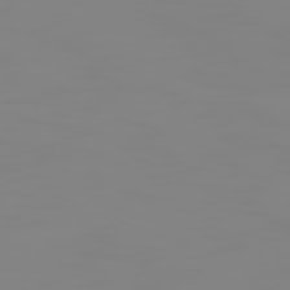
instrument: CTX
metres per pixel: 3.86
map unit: Hpe
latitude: 74.5168
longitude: -127.3293
